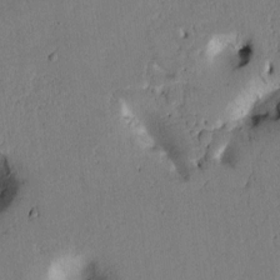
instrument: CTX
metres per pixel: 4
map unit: Htu
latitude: -0.7086
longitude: 170.1984
